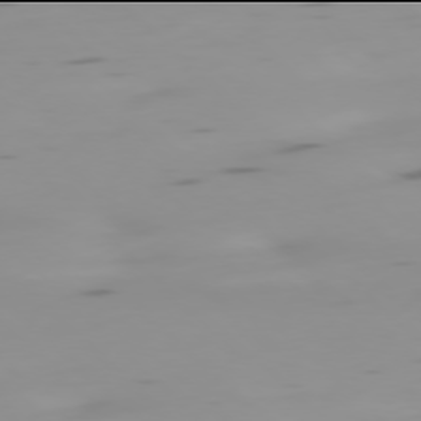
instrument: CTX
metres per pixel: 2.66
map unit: Ap
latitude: -78.0094
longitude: -65.0458
